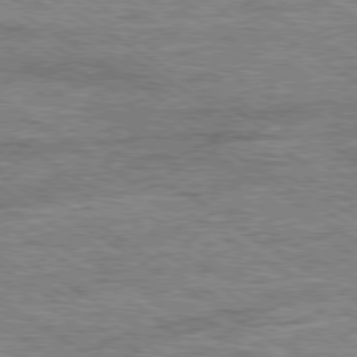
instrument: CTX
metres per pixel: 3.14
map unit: Ap
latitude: -79.9367
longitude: -78.5168
